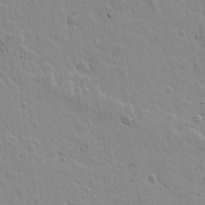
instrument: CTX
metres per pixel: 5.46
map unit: lAvf
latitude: 15.5372
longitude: -125.0458
